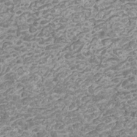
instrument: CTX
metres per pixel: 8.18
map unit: Htu
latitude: 2.2144
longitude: -20.4601
